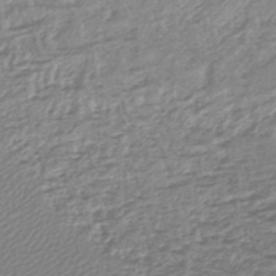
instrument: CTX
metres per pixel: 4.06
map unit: lHb
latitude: -44.6519
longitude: 65.1054
